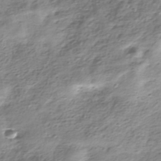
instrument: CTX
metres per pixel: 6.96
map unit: HNhu
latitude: -40.3873
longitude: 109.3510
